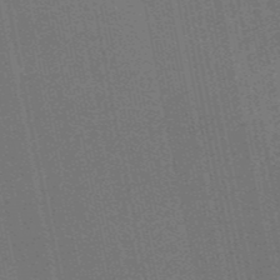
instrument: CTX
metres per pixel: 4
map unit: HNb
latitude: -52.9730
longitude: -42.9892
